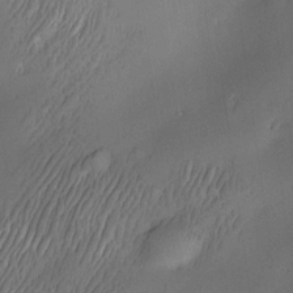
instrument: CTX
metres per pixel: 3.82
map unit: Nve
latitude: -23.4266
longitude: -138.6490
